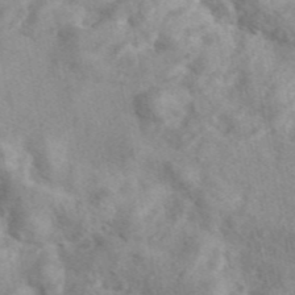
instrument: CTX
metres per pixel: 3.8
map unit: eAb
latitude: 44.9891
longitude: 128.2929
